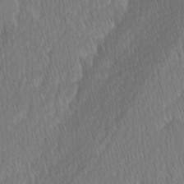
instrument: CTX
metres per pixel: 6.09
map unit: Ave
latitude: -0.8030
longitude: -114.2900
